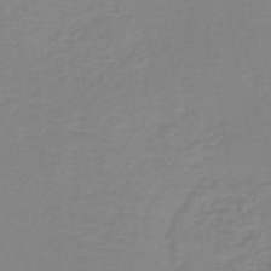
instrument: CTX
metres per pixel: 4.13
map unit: lHb
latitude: -40.6518
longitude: 64.8786
